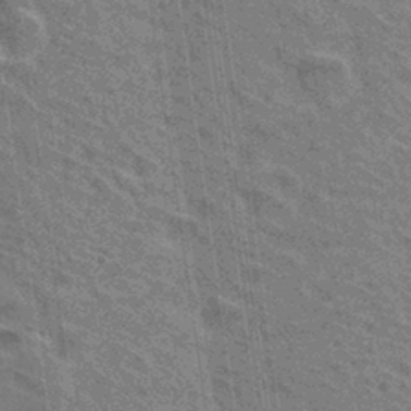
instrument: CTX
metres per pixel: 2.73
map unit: Hto
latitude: 31.3482
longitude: -44.8002
